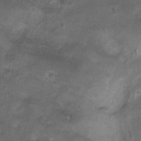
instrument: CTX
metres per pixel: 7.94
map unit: Ht
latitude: 4.2900
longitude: -20.6679
